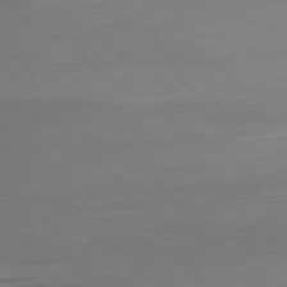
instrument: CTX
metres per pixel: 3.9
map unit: Ap
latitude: -78.9730
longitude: -76.1200
